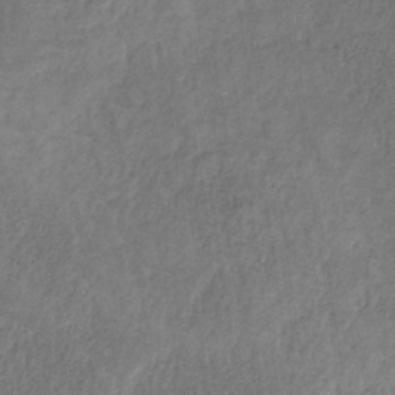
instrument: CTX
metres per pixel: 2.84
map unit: HNb
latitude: -32.2551
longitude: 59.7477
